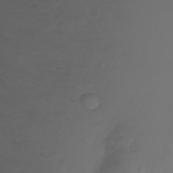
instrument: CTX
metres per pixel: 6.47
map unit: Nhu
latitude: -5.7288
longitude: -76.9891
